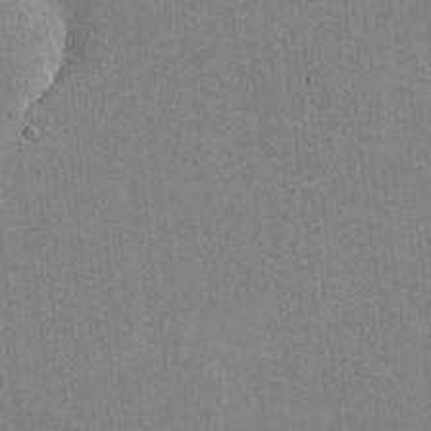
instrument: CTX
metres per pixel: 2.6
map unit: lHvf
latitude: -9.1242
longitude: -100.9325
